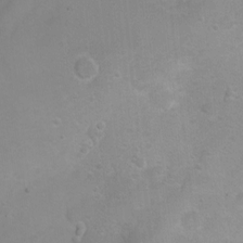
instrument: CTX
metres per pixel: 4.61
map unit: Nhu
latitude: 3.8961
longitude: -27.3482
